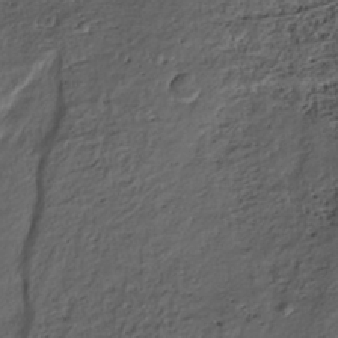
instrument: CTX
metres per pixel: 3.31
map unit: ANa
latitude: -38.7274
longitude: 97.4455
